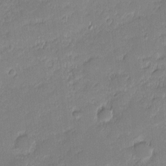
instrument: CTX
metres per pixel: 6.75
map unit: eHh
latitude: -1.5211
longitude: -83.1592
